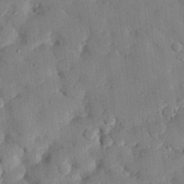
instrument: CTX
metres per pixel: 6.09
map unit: eHh
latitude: 27.1403
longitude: -79.0648
